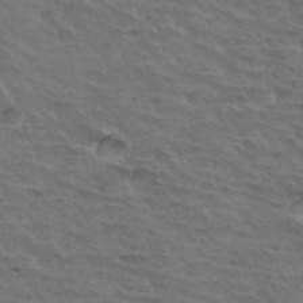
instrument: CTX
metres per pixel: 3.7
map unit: Hto
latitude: 32.5924
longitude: -45.5182
